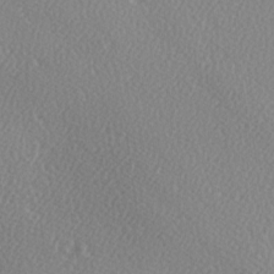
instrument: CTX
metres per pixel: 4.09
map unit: Ave
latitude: -6.8030
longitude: -123.1403
